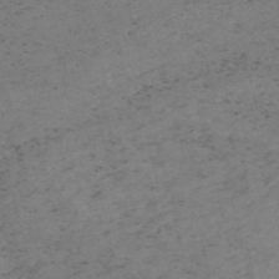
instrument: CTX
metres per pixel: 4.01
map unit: HNb
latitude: -55.0864
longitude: -47.4049
